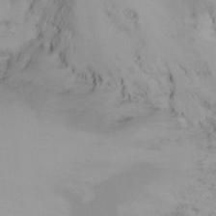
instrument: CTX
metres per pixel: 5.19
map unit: Ht
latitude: -12.2740
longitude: -48.7624
